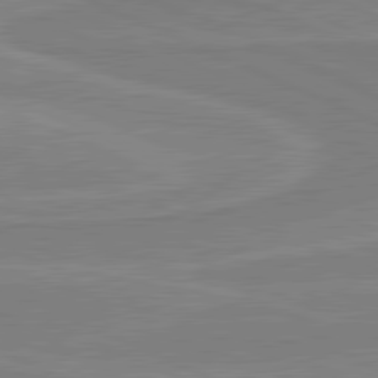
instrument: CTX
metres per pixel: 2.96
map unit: lApd
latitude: 81.2537
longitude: 168.7652
